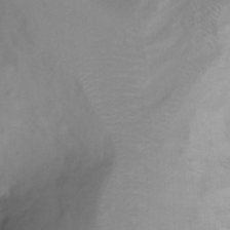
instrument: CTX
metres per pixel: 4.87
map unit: Ht
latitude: 6.3278
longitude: -29.6316
